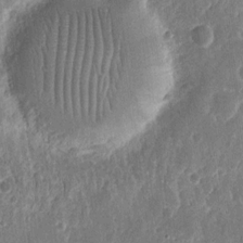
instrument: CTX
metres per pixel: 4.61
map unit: eHh
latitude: 11.4238
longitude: -72.8947
